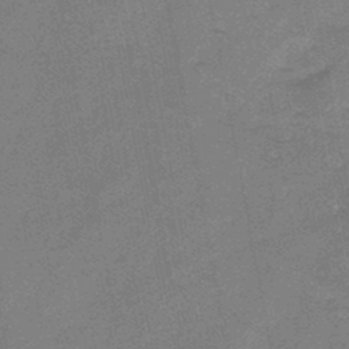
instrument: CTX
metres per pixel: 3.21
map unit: HNb
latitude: -45.9745
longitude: -37.2159
